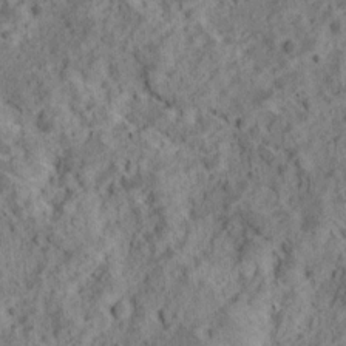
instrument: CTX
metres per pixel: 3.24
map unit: Ave
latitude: 18.6868
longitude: -134.3845
